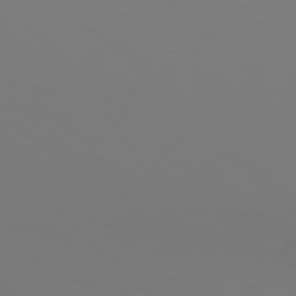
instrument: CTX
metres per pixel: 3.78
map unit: Hpe
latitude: 77.4426
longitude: -133.9339
